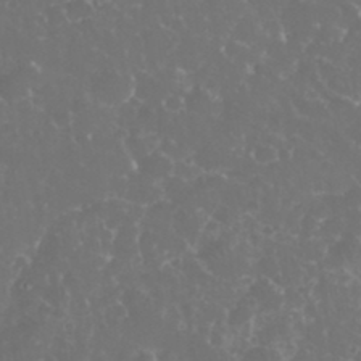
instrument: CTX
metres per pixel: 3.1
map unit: eHh
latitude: 34.4223
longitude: -63.2915
